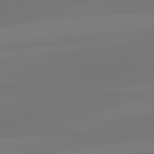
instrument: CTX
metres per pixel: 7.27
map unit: lApd
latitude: 81.6127
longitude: -176.0255
